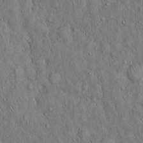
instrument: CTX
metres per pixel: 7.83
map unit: Hto
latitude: 14.9136
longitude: -58.4034
